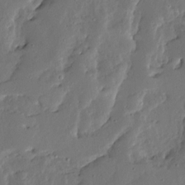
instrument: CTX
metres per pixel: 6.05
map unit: Ave
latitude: 13.3482
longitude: -136.0255
